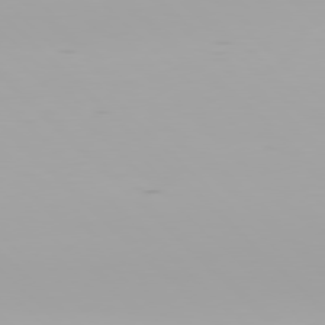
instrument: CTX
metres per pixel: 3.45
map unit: Hpe
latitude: 77.4237
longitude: -136.8947
